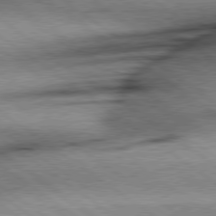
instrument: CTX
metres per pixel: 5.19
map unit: Hpe
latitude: 78.6491
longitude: -155.6505
